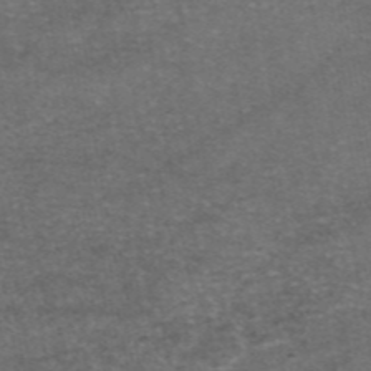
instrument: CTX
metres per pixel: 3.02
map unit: eAb
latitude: 46.9514
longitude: 104.5573
